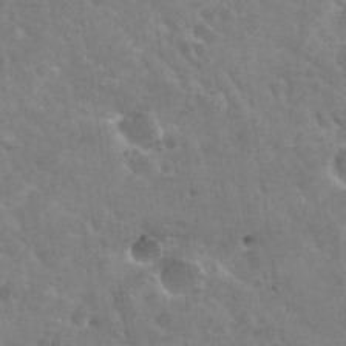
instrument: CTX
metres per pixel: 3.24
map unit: Hto
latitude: 30.8002
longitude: -41.6882
